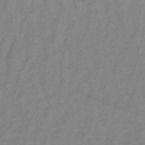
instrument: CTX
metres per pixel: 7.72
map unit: lHb
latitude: -35.2187
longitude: 71.6722
